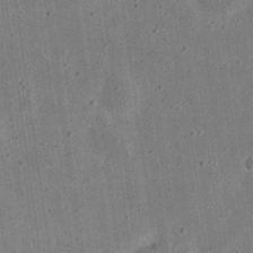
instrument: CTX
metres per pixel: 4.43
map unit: eHh
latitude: 23.9150
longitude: -68.8569
